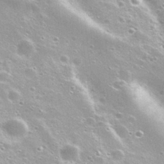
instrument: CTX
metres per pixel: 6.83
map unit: Nhu
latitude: 27.7639
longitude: -50.6868
